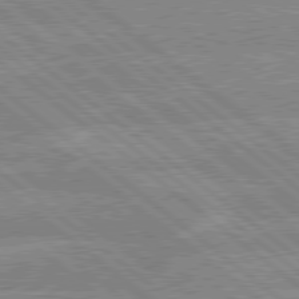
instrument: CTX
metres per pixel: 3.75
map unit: lApd
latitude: 79.0837
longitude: -160.0255
